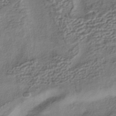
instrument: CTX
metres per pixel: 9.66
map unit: HNhu
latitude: -40.5385
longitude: 107.0865
